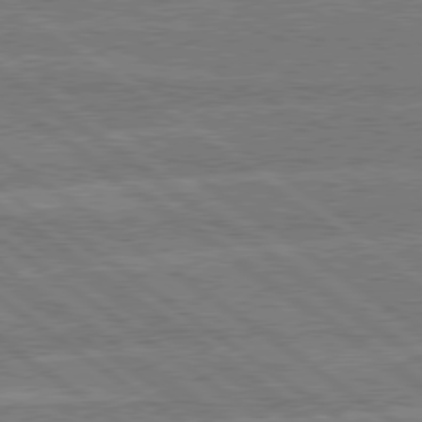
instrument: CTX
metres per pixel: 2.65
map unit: Hpe
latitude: 78.7435
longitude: -130.5546
